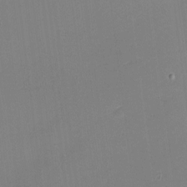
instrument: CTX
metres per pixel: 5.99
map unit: eHh
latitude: -2.2550
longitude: -80.1578
